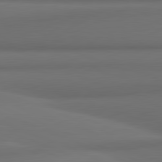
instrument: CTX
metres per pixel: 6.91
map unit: lApd
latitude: 81.8016
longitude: 171.0109
